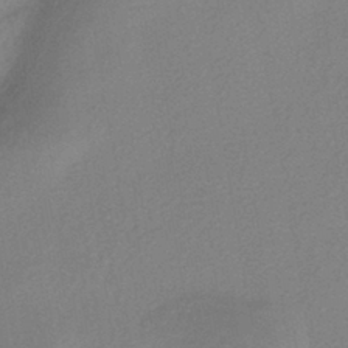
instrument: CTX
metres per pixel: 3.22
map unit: HNhu
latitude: -40.7085
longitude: 92.3873
